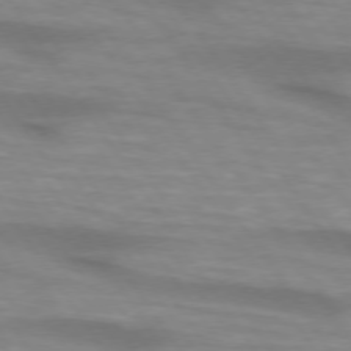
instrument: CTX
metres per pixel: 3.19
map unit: lApd
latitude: 74.4034
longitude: -58.9892
